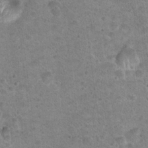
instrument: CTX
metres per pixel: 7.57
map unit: Hto
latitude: 21.8395
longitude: -49.3671
